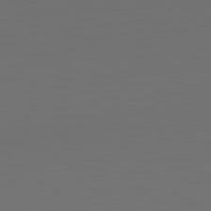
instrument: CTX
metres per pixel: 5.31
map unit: Hpe
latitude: 79.0081
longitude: -139.6694
